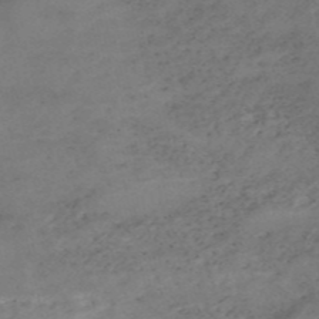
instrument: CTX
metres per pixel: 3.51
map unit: eHh
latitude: -54.2929
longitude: -90.7624
